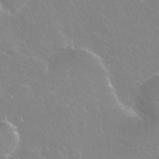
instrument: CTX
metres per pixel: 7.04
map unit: Nhu
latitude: 25.3859
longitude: -53.1403
